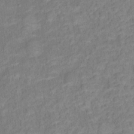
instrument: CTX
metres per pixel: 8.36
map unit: Ht
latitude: 13.5182
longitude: -40.0255
